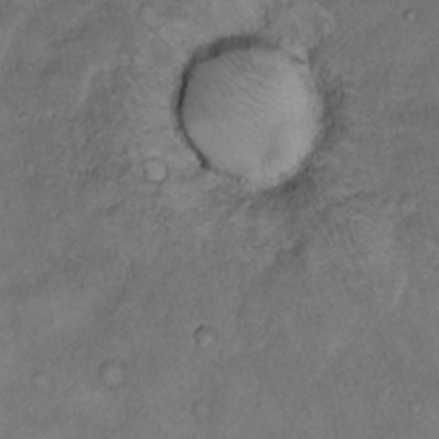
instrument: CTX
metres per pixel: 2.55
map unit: Hto
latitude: 9.9528
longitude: -58.1389
